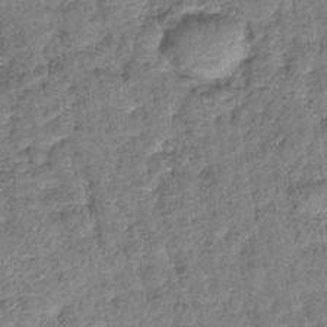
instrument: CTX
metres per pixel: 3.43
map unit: lHb
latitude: -42.8219
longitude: 79.3509
